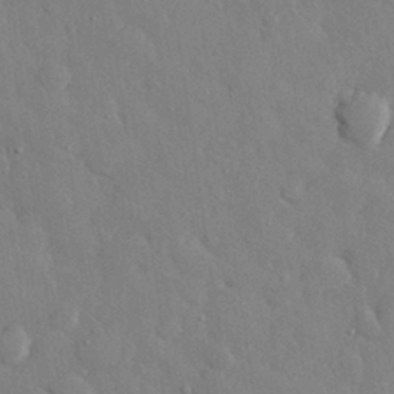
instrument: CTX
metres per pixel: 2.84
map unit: eHh
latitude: 28.5357
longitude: -78.9325
